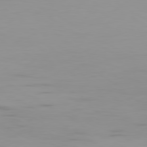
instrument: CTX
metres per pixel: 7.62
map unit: Ap
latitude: -80.3873
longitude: -93.7638
